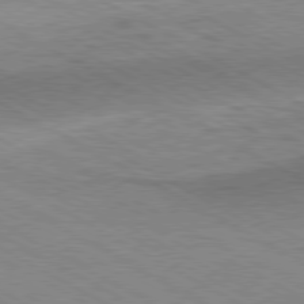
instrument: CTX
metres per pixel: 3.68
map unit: Hpe
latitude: -81.2376
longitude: 16.9542
